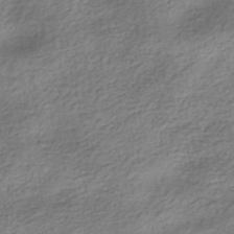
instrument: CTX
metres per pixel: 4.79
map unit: HNhu
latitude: -41.3321
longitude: 100.1227
